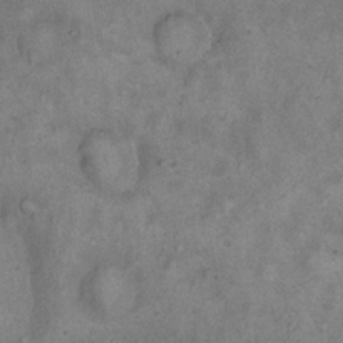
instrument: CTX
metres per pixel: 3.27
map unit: eHh
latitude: 17.8583
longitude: -62.4601
